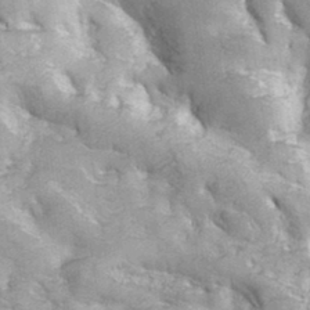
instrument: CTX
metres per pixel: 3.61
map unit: Hve
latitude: 32.4223
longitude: 148.5196
